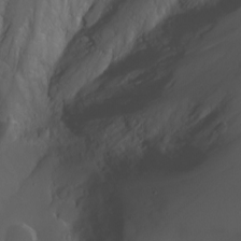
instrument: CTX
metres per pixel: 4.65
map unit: Nhu
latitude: -7.1809
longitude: -75.0836
